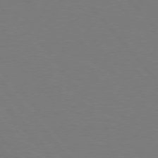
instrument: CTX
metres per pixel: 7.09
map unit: Hpe
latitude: 75.6505
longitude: -145.3481
